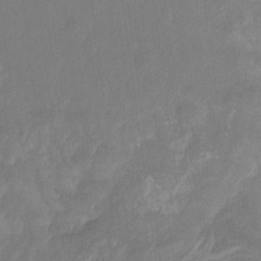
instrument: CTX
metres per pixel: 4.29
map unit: Ht
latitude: -14.0661
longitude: -57.6315
